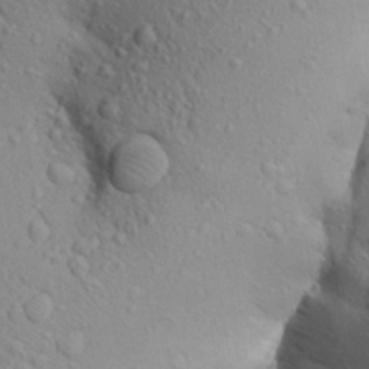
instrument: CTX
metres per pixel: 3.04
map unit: Aa
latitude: 25.8394
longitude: -148.4034
